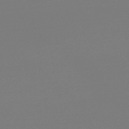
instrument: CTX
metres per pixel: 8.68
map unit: lHb
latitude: -46.8030
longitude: 69.2942
